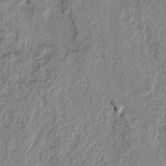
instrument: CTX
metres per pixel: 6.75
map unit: lAvf
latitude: 7.1025
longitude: 166.5196
